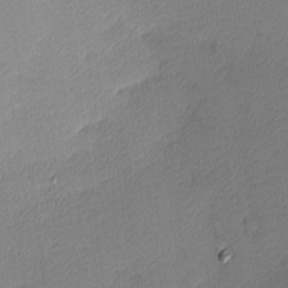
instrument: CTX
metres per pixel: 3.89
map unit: Nhu
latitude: 3.1970
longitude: -75.5938
